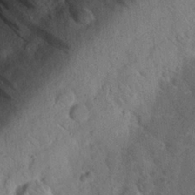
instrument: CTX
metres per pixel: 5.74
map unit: eHh
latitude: 26.8758
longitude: -80.8191
